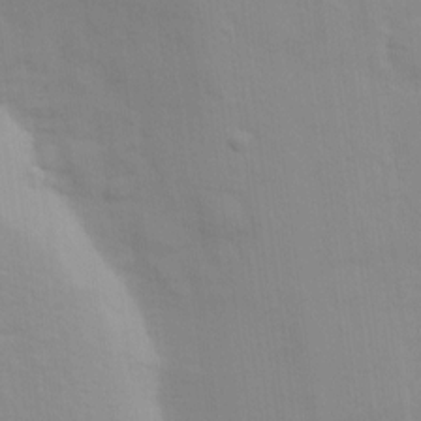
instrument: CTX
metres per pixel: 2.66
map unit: Ave
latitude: 13.8961
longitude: -103.7072
